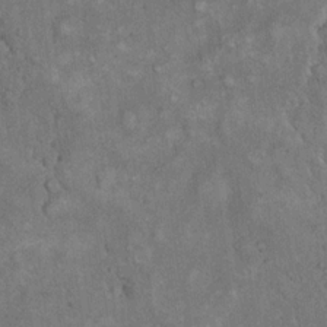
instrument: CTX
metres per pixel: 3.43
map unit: eHh
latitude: 17.9528
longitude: -62.2334
